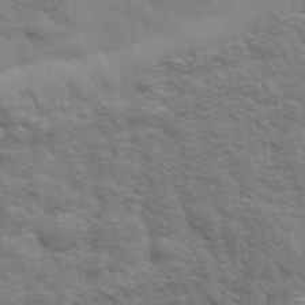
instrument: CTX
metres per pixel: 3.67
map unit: eHh
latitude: 36.4034
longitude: -80.8758
